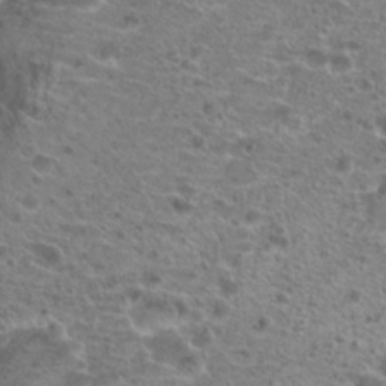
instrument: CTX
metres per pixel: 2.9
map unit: Hto
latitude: 20.2145
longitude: -41.3481
